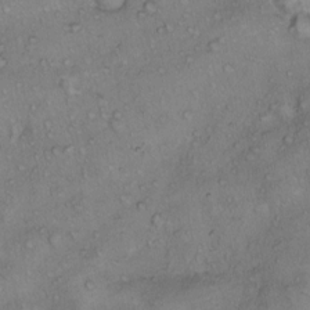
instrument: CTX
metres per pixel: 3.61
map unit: Hto
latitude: 11.5182
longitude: -58.3278
